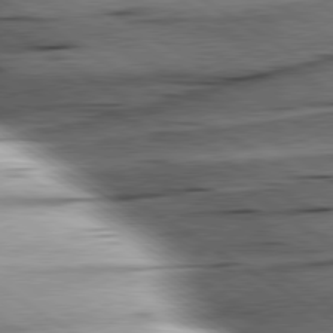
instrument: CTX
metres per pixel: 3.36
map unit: lApd
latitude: 79.8206
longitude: -156.1199
